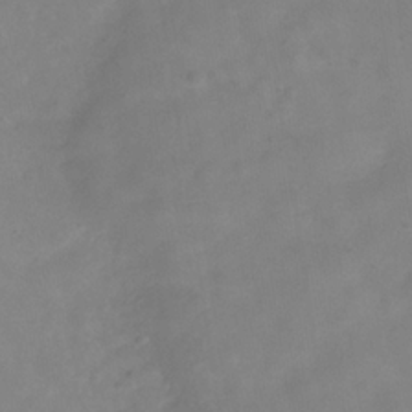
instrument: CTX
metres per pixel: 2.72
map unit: Hve
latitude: -32.1984
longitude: 93.2754
